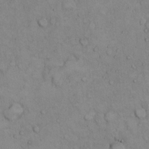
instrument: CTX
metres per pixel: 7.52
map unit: Hto
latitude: 10.7813
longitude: -60.7813
